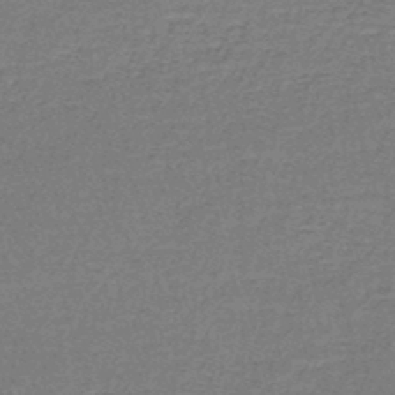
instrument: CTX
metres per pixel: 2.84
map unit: lHb
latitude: -43.5777
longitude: 55.7856
